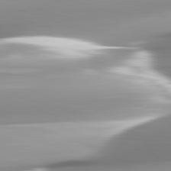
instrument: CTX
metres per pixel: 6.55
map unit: lApd
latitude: 82.4978
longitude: -143.6694
